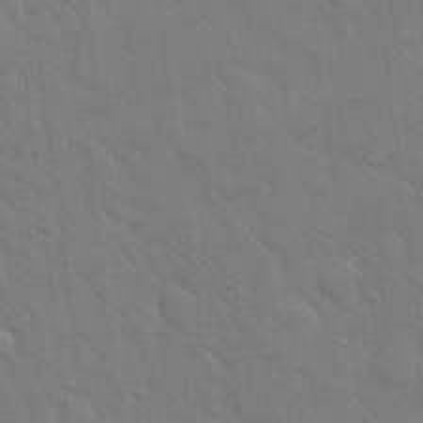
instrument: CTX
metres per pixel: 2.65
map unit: eHh
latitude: 18.6868
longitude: -62.8569
